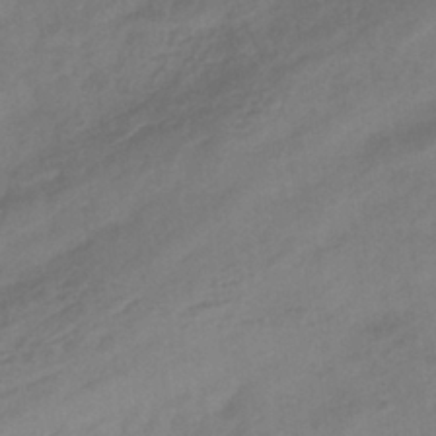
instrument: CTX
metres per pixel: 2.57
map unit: eHb
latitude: -35.8989
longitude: 81.2943
